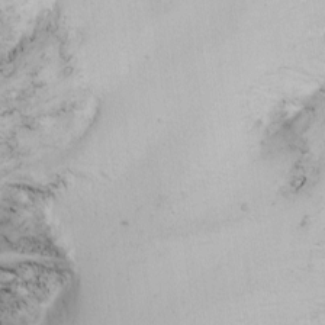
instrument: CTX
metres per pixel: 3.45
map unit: Nhu
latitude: -6.2928
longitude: -67.7827
